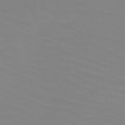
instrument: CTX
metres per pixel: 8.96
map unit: HNb
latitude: -47.7477
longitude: -48.5546
